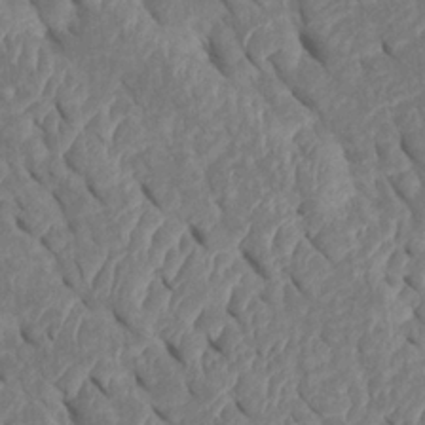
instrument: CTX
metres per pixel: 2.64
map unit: Htu
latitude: 1.3859
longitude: 147.4076
